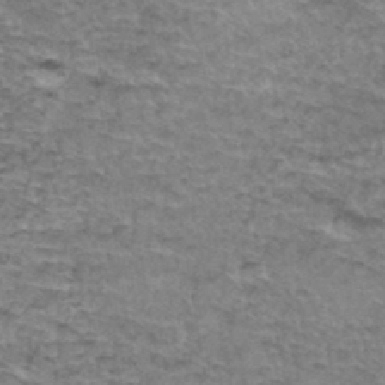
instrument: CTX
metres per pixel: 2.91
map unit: Hto
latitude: 36.8380
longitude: -42.8569
